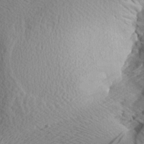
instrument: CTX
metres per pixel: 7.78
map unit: Aa
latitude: 7.6316
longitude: -140.9324
